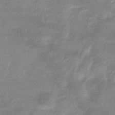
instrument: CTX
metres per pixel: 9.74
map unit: lHb
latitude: -33.8612
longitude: 71.5021
